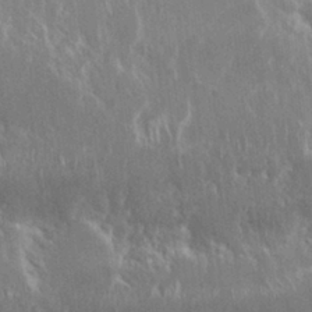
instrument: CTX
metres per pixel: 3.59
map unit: Nhu
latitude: 25.4993
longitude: -59.7828
